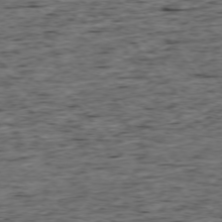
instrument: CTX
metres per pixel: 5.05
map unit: Ap
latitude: -75.5777
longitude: -92.7057
